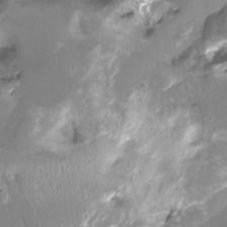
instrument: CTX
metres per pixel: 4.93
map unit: Htu
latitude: -12.6519
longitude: -45.7827
